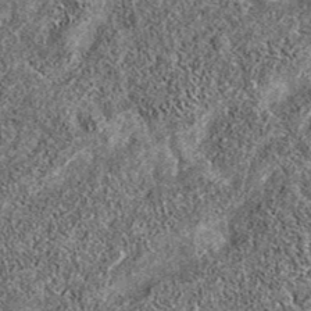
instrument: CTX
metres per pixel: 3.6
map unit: eAb
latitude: 37.8394
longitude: 106.2172
